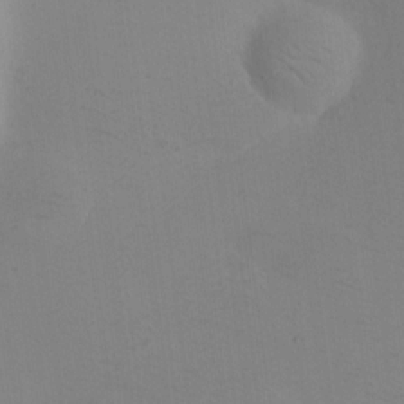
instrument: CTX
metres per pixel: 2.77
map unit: HNhu
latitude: 9.9717
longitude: 22.9920
